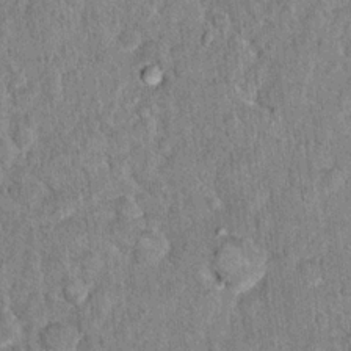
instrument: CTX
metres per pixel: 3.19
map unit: Hto
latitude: 14.6680
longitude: -34.4790
